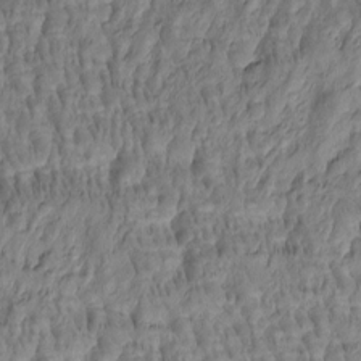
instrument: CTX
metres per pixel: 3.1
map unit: Htu
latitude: -4.3684
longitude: 179.0297
